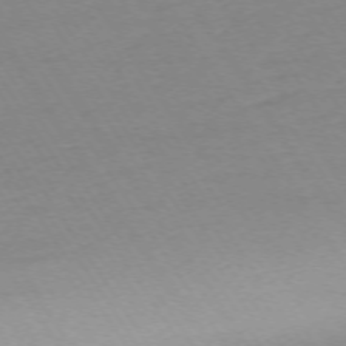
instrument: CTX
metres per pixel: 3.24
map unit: Ap
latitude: -74.1039
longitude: -81.6505
